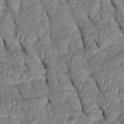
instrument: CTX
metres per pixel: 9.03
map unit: Htu
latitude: 1.2537
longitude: 148.8975
